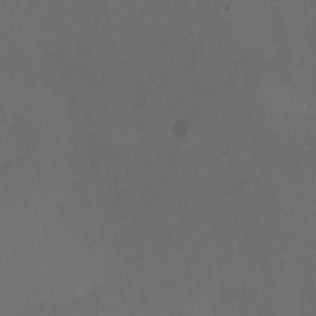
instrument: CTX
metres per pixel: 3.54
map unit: HNhu
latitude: -3.2186
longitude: -7.0458
